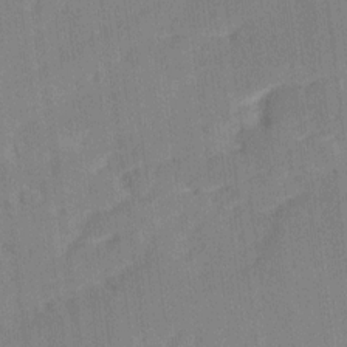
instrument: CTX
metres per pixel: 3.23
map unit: Ave
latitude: 17.9717
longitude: -137.0648
